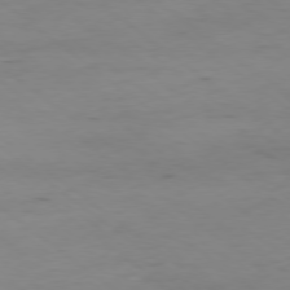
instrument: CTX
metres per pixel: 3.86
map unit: Hpe
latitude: -78.9352
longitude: 16.7464
